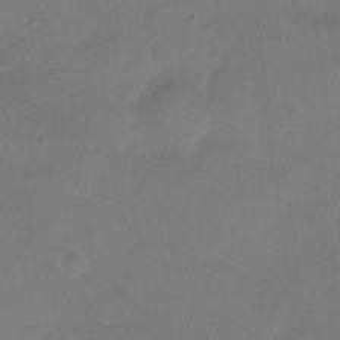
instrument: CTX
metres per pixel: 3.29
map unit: Ht
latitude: -7.5588
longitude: -19.8772
